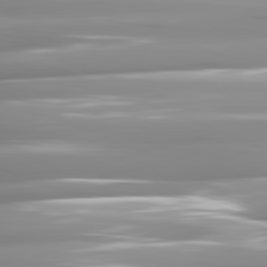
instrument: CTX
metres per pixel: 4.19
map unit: lApd
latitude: 82.0255
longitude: -142.5357
